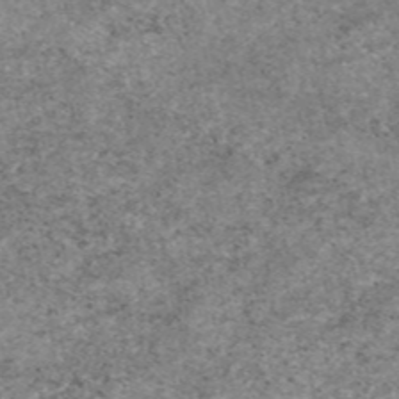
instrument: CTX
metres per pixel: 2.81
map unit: eAb
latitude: 47.0837
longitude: 118.5196
